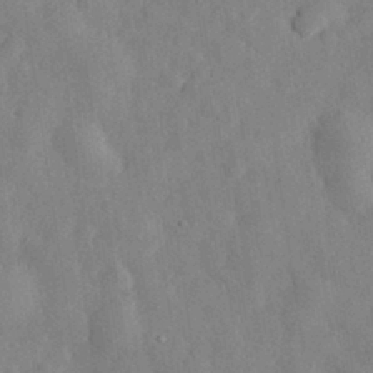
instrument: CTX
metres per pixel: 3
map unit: eHh
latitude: 29.8772
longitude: -76.2900
